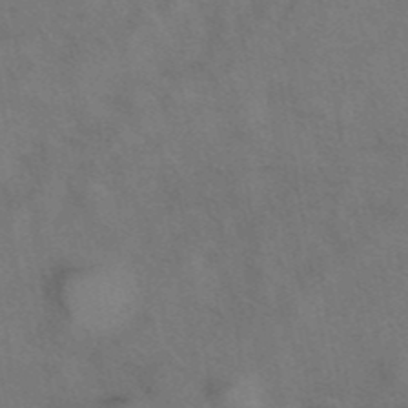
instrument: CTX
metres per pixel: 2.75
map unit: eAb
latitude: 42.4034
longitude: 107.8612
